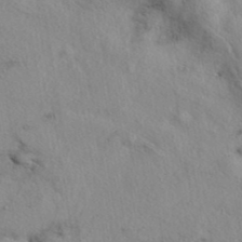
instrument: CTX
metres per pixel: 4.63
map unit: eAb
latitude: 39.2159
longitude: 113.2754
